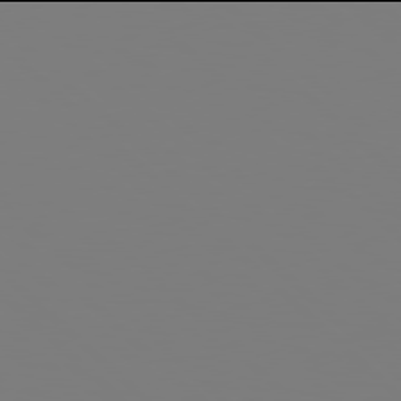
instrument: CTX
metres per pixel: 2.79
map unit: Hpe
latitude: 77.9906
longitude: -162.3657
